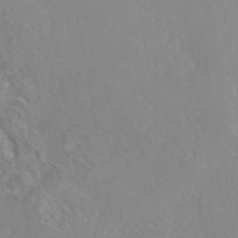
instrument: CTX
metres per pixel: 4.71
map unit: eAb
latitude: 45.6505
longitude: 110.2172
